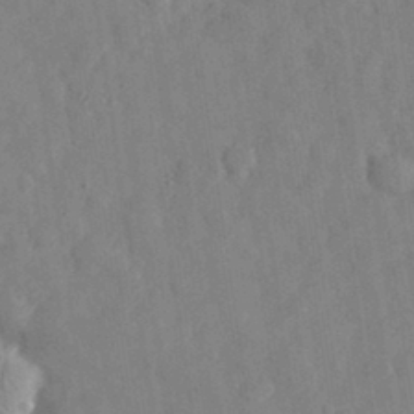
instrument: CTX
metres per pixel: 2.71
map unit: eHh
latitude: 31.1592
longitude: -71.2537
